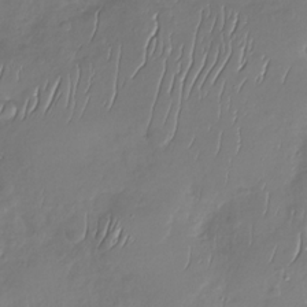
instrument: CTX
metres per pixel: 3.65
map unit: Nhu
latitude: -29.5777
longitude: -61.7827
